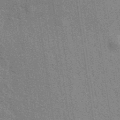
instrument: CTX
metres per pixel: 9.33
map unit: eAb
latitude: 40.2333
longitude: 107.2187
